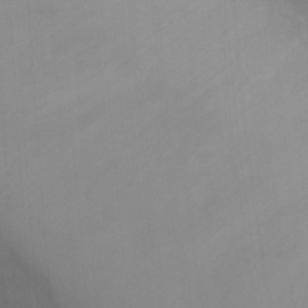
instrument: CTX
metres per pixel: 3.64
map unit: Ht
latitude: 0.9324
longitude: -20.2901
